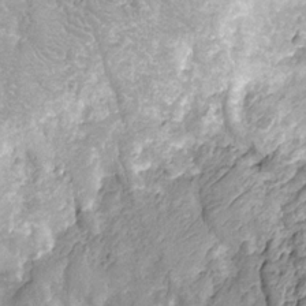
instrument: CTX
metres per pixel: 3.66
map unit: Nhu
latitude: -12.1795
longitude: -23.2348
